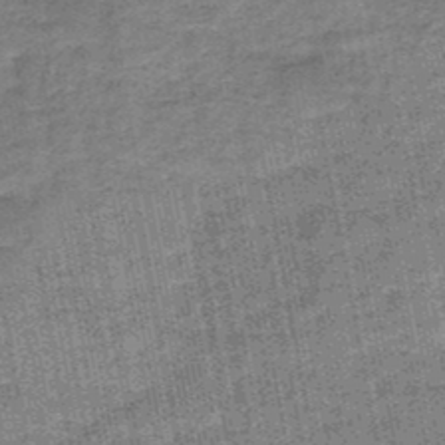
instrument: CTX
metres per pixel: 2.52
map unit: HNb
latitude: -48.4062
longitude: -38.6301
